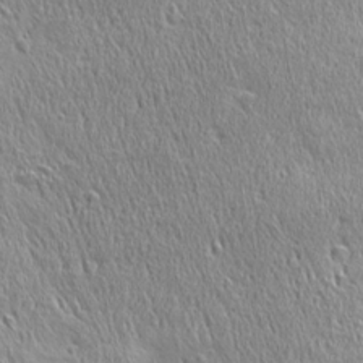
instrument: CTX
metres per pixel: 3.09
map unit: Ave
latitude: 21.7072
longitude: -135.9528
